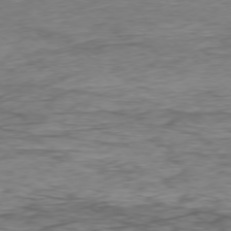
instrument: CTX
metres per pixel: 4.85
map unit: Ap
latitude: -77.5210
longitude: -64.3656
